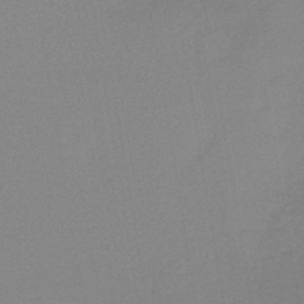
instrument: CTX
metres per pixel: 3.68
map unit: lHb
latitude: -45.0675
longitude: 64.1795
